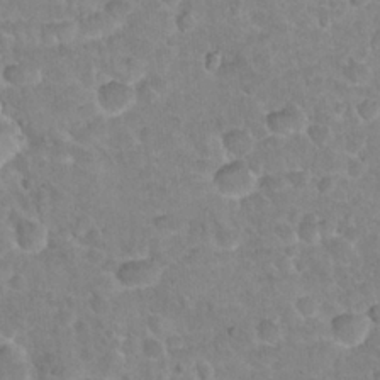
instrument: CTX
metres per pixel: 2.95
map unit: Hto
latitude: 21.2726
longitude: -48.2522
